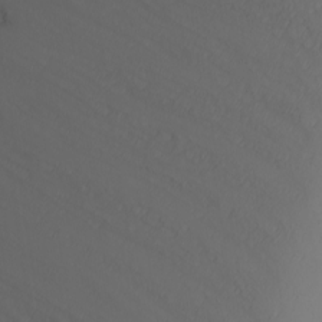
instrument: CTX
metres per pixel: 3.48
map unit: Nhu
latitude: -6.6896
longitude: -82.5734
